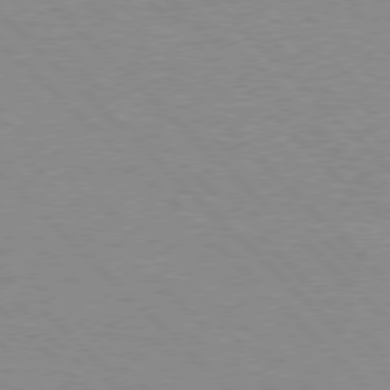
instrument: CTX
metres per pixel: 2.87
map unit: Hpe
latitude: 77.0269
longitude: -153.2915
